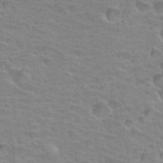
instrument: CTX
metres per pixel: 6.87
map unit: Hto
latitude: 34.0633
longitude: -39.3482
